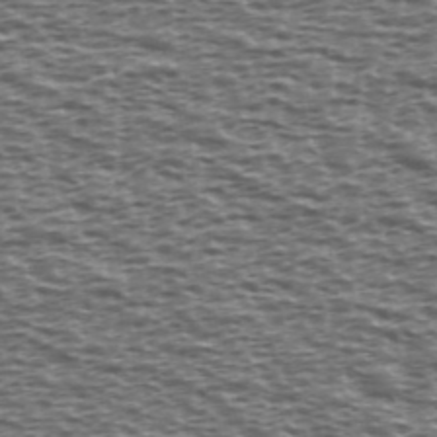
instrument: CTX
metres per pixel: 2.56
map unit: Ave
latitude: 38.9891
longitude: -112.5168
